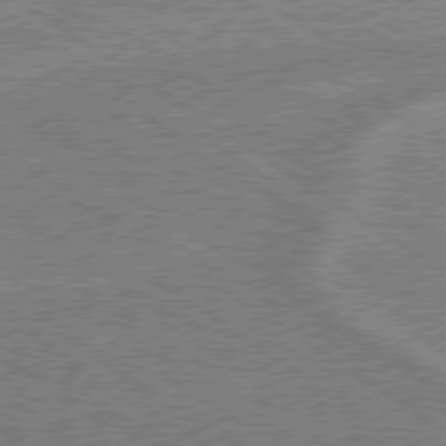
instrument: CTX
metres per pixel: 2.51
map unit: lApd
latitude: 79.2537
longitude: -162.3468
